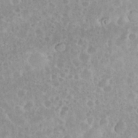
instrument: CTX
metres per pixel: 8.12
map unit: eHh
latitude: 35.3292
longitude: -61.9150
